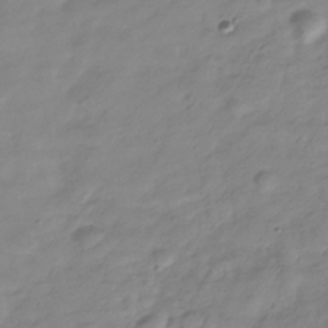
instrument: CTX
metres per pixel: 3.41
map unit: Hve
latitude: -32.3496
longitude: 90.2740
